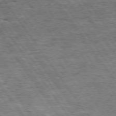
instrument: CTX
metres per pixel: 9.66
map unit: Hpe
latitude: 74.4979
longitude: -151.2159
